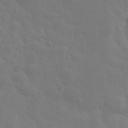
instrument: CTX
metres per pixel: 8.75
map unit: eHh
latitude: 33.3860
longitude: -70.3845
